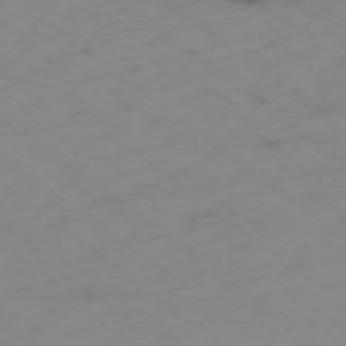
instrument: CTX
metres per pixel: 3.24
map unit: Ap
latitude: -79.0297
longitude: -59.1970
